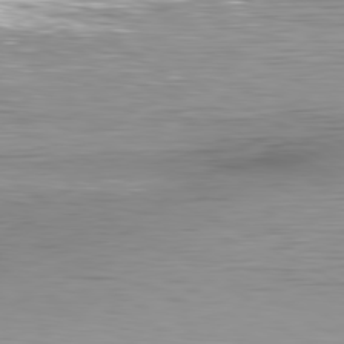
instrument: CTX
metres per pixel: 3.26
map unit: Hpe
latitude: -81.0865
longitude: 19.1053
